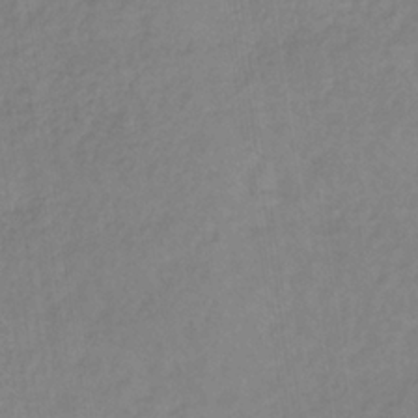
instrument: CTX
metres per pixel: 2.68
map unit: lHb
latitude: -36.3306
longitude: 71.3321
